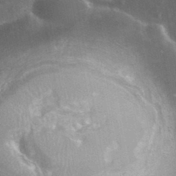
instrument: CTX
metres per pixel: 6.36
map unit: eHh
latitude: 34.6679
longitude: -60.2900
